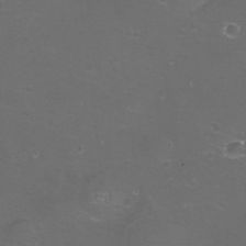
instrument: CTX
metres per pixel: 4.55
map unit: eHh
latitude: -11.9367
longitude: -60.4601
